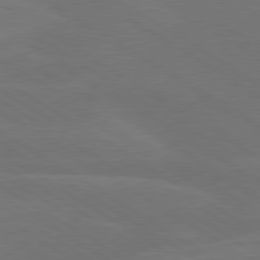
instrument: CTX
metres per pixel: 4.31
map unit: lApd
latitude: 79.9906
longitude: -126.0255
